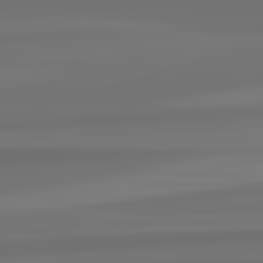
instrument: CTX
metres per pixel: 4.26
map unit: lApd
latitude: 82.6868
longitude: 171.7100
